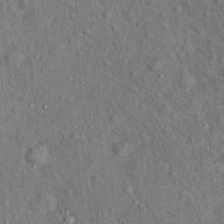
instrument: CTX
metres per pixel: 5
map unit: Ht
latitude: 14.2334
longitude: -39.8016
